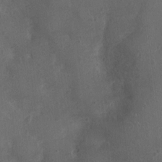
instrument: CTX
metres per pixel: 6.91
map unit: Ht
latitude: -3.6155
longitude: -15.7828
